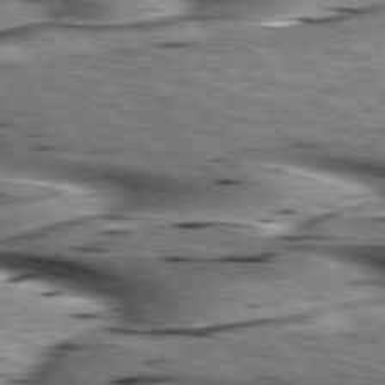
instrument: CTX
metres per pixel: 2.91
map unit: lApd
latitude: 75.6694
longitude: -59.9528
